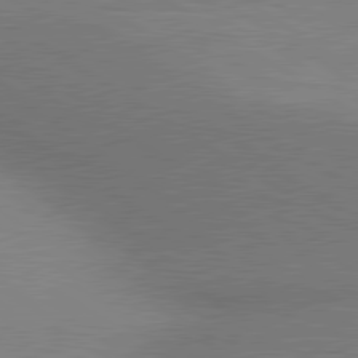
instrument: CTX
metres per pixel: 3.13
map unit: lApd
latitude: 80.3656
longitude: 126.8219
